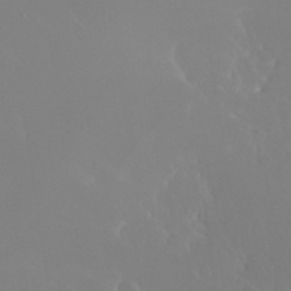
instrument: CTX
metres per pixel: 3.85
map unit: Nhu
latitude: 30.7058
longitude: -57.9528
